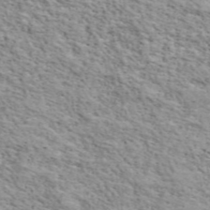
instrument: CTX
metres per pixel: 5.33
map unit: ANa
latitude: 48.8758
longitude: -74.1956
